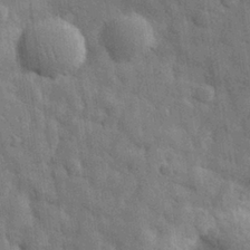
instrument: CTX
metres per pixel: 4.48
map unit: eHh
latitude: 29.0458
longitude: -75.1214
